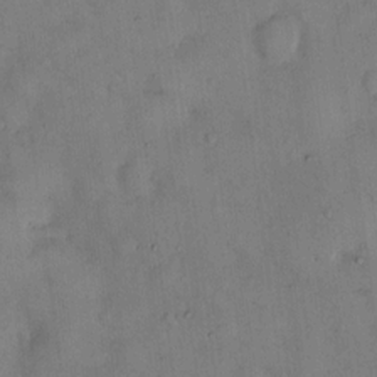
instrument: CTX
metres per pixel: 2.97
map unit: eHh
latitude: 12.5357
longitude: -62.6680
